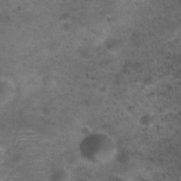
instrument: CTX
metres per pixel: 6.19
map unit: Nhu
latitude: 28.6112
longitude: -49.7828
